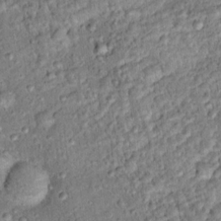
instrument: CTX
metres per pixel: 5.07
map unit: Ht
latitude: 13.7639
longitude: -40.8002
